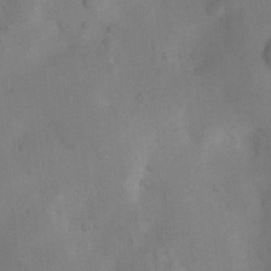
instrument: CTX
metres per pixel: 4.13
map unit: Nhu
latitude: 8.6113
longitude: -22.9325
